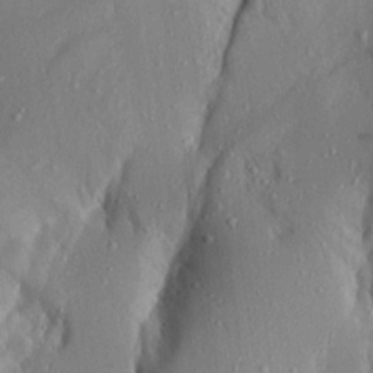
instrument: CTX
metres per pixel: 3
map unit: Aa
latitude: 16.2145
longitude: -145.8016
